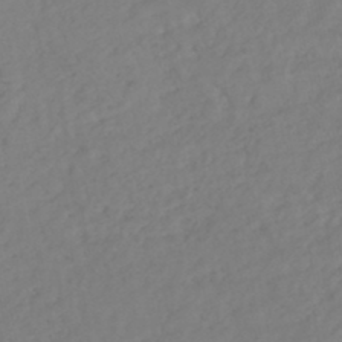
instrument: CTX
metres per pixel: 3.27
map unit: HNhu
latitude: -45.2376
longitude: 103.3888
